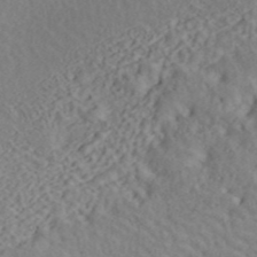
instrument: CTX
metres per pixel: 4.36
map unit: ANa
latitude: 43.3293
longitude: 54.2929
